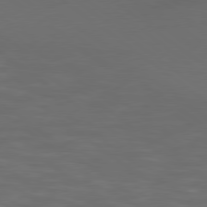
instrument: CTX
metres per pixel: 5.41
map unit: Hpe
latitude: 78.4412
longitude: 175.0108
